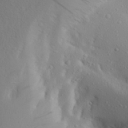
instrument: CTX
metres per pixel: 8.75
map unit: Aa
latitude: 27.7072
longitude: -146.1200
